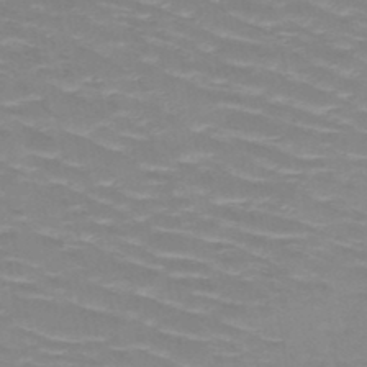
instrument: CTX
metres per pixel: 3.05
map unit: HNb
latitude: -48.1228
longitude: -47.3860
